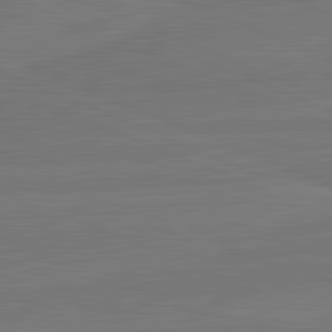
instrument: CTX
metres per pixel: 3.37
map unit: lApd
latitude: 82.1577
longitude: -178.5357
